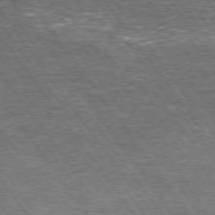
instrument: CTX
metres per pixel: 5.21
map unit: Hpe
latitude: 74.6868
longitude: -150.3845
